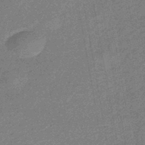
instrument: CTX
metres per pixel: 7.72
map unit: eHb
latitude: -45.1053
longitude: 88.5762
